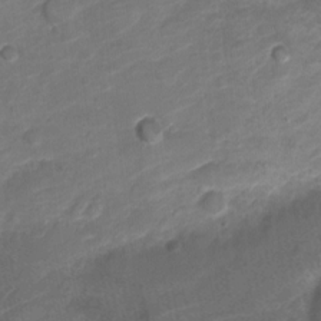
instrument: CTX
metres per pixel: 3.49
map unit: Nve
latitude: -19.5399
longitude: 106.8030
